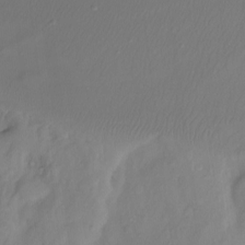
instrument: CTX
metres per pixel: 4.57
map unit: Ht
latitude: -14.3684
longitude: -52.3845
